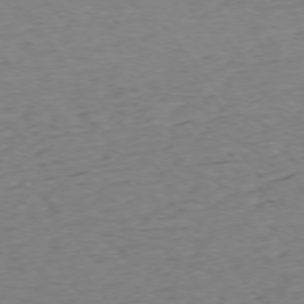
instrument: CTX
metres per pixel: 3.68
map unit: Ap
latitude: -75.3699
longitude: -88.5546
